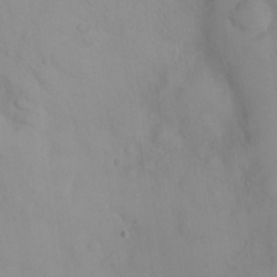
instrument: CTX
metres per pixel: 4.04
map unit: eHh
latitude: 22.3845
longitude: -59.5749
